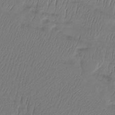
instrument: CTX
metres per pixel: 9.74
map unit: Htu
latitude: -14.5952
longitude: -45.8016
